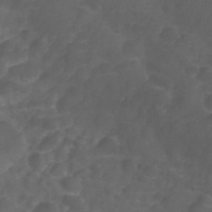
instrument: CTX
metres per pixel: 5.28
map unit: Nhu
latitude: 28.3278
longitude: -55.9150
